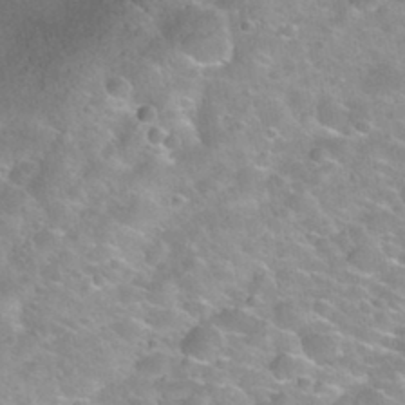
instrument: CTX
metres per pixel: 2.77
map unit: Nhu
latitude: 31.8206
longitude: -52.8947
